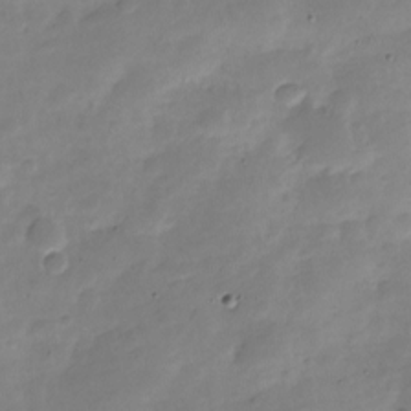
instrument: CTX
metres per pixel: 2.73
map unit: Nve
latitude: -23.2565
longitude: 105.5966
